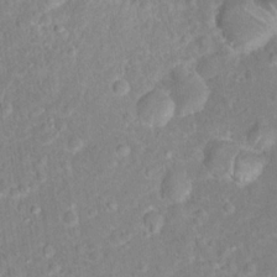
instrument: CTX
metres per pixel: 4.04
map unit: Hto
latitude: 16.1767
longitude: -41.6315
